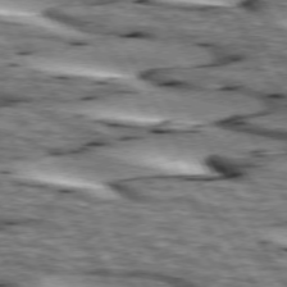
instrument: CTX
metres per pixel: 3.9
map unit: lApd
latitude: 73.9339
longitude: -55.4426
